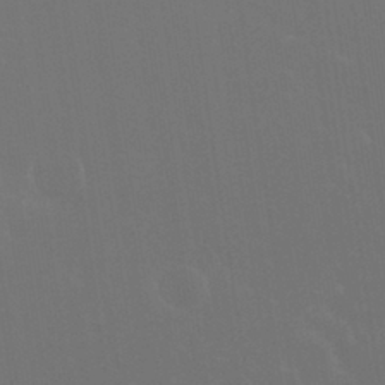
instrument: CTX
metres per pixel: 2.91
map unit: Nhu
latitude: 30.6302
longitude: -57.9339
